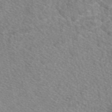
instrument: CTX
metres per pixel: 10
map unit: eAb
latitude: 49.1214
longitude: 110.7274
